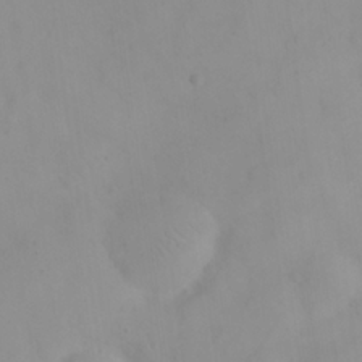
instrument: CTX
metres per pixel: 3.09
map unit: eHh
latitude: 24.9324
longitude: -64.6301
